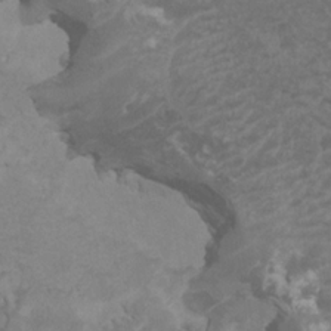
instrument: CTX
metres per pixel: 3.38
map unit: HNhu
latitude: 2.7435
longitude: -1.8016
